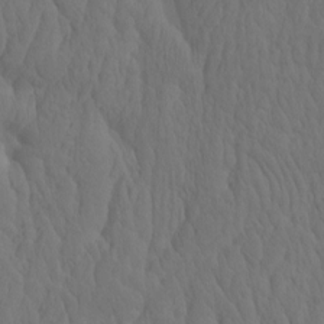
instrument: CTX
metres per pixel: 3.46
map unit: eHh
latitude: -2.3117
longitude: 14.9920
